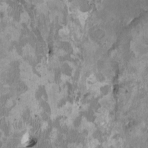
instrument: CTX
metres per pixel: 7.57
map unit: HNhu
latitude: 3.1403
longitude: -3.8583
